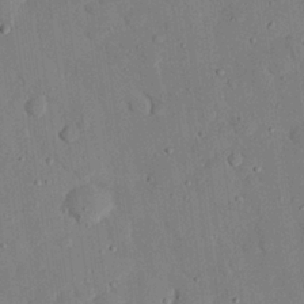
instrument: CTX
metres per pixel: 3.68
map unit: eHh
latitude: 27.1970
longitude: -79.5560
